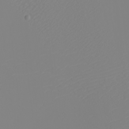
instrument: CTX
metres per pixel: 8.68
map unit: eHh
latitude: -5.2754
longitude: -85.8017
